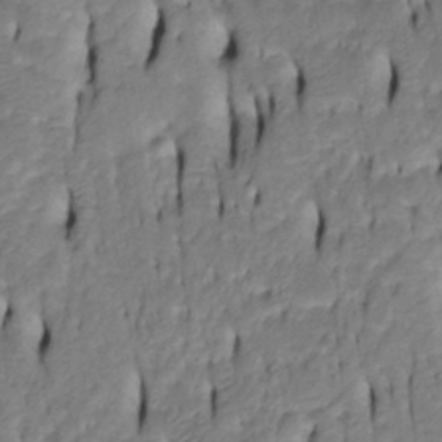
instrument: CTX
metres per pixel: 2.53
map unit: Htu
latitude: -5.1431
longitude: 150.6707
